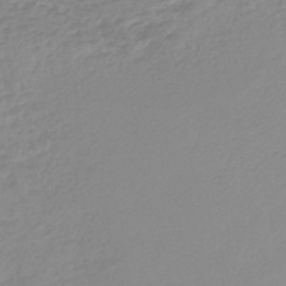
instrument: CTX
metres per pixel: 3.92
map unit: lHb
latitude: -45.0298
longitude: 66.3117
